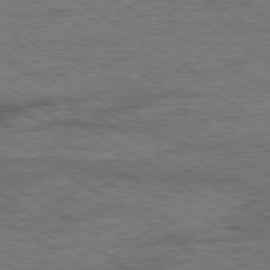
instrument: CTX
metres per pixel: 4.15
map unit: Ap
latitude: -80.1606
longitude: -78.4979
